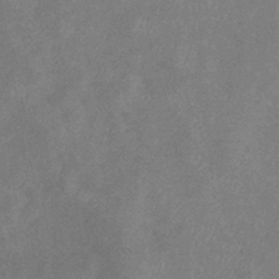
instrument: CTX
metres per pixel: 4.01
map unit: eHb
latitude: -38.6141
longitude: 77.1242
